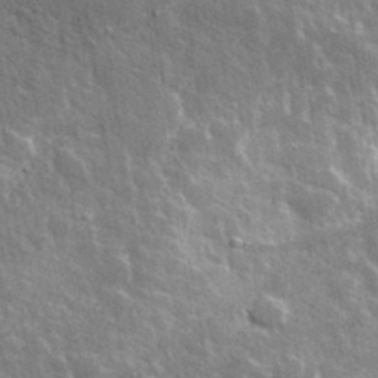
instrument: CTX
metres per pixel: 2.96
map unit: lHvf
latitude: 36.0444
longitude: -88.8380
